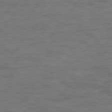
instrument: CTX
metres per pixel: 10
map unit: Ap
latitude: -78.3306
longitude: -73.8773
